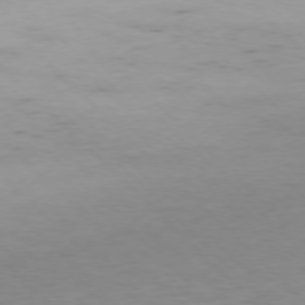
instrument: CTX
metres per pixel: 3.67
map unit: Ap
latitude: -77.5966
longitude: -82.8002
